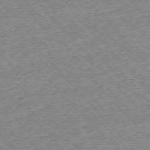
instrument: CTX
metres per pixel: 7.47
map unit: Ap
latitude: -76.5574
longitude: -97.4048
